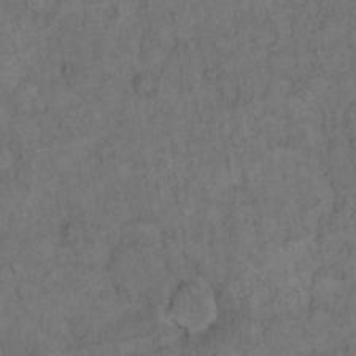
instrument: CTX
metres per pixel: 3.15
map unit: Hto
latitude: 12.4790
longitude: -57.3481
